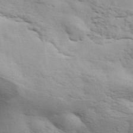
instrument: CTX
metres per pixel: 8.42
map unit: ANa
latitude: 41.4804
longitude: 49.7100
